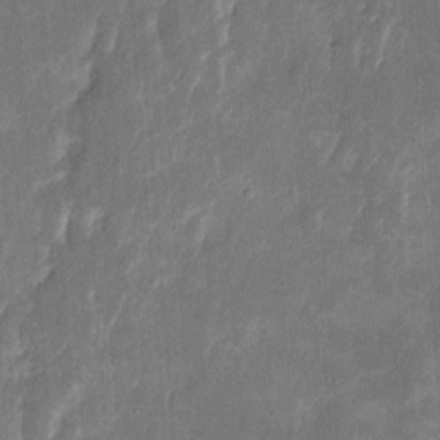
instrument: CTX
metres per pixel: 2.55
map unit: eHh
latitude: 8.8947
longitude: -73.3860
